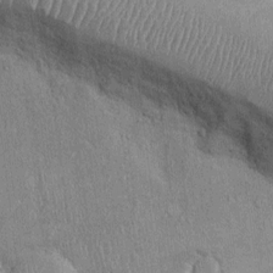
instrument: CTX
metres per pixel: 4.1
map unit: Ht
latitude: -3.4076
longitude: -14.0633
